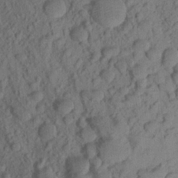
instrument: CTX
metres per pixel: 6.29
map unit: Aa
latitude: 22.4034
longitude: -147.8395
